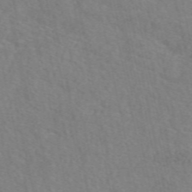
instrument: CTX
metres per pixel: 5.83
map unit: eAb
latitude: 50.4979
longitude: 110.9730
